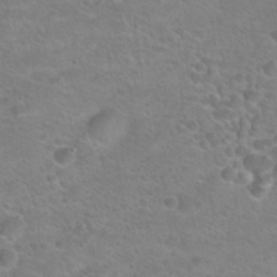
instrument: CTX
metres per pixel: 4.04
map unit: Hto
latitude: 21.4616
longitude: -49.8583
